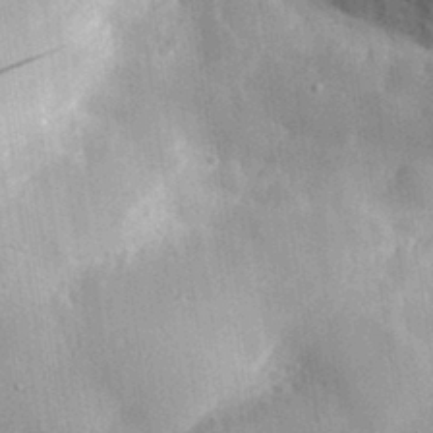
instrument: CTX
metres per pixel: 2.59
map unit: eHh
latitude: 30.8758
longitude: -73.0837
